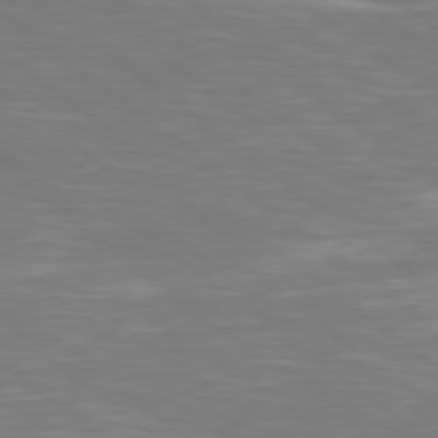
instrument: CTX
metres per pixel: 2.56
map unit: Hpe
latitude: 78.8758
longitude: -126.3278
